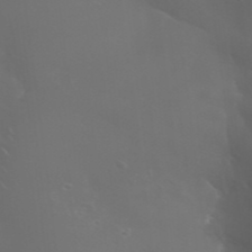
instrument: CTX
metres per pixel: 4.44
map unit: Nhu
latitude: 28.5546
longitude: -66.7057
